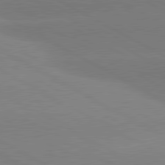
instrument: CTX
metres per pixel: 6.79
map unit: lApd
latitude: 80.9136
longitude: -152.9325
